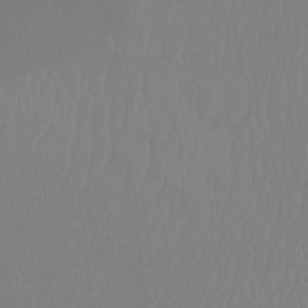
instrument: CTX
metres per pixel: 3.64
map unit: Ht
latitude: -14.2362
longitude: -44.4034
